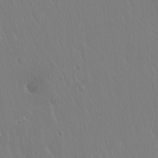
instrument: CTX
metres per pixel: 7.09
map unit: Hto
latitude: 17.6505
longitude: -58.6868
